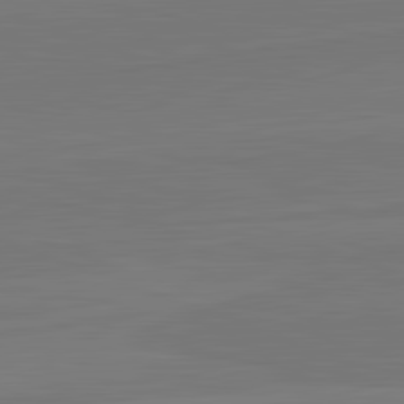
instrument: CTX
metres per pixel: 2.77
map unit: lApd
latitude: 82.4034
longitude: 164.0283
